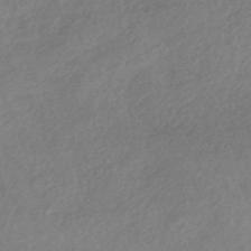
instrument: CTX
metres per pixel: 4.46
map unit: HNhu
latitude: -45.0486
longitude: 92.6896
